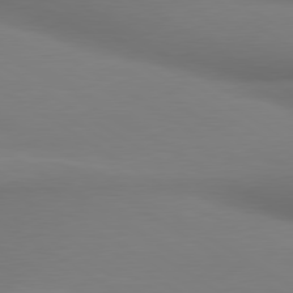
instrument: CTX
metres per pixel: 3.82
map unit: lApd
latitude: 80.0255
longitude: 175.0675
